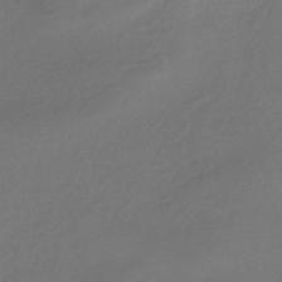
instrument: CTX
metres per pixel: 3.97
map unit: HNhu
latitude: -43.7288
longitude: 89.8989
